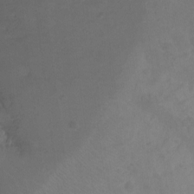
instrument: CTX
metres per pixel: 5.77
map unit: Ht
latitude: -10.2362
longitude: -39.4615
